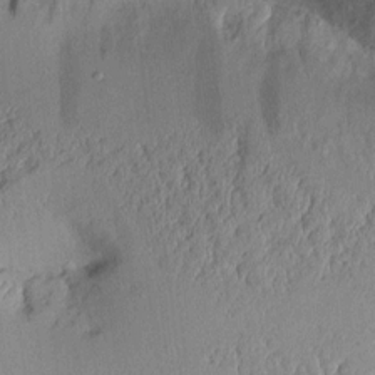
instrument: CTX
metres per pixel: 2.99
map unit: Aa
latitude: 10.5924
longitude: -128.2711
